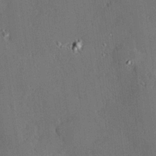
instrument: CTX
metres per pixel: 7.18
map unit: Hve
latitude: 24.8946
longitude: -92.8947
